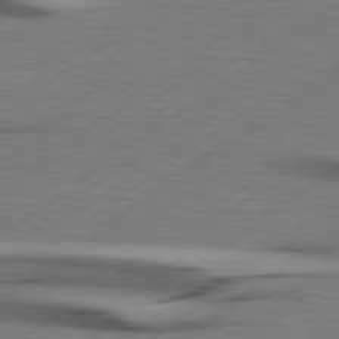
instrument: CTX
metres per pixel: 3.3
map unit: Hpe
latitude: 79.3104
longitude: -120.0822
